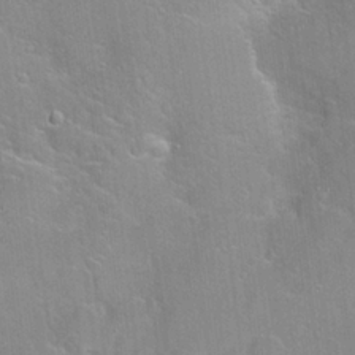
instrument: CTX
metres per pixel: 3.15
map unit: Hto
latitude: 21.9528
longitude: -52.1767
